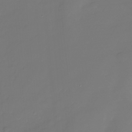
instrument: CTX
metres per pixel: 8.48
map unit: Nhu
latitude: -28.1417
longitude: -72.5546
